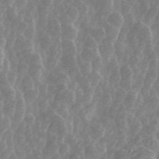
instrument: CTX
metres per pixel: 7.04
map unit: ANa
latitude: 44.9325
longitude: 24.9353
